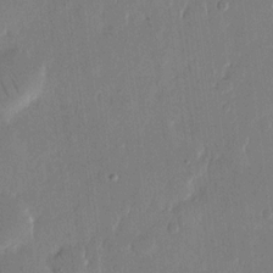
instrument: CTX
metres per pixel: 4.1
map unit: eHh
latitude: 14.5924
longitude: -70.1389
